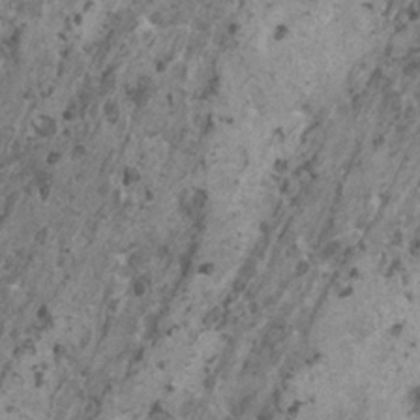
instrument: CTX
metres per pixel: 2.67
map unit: HNhu
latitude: 0.8380
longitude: 4.6707
